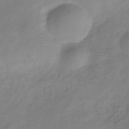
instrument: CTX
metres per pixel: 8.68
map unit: Hve
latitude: -33.1243
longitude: 91.3510
